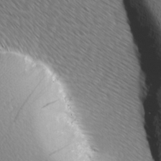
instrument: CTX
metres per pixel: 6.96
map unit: Ave
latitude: 8.3845
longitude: -105.8395
